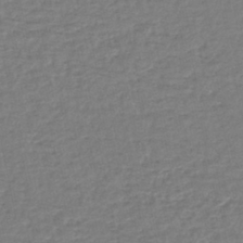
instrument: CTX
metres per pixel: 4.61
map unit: lHb
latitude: -41.5399
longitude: 76.3495
